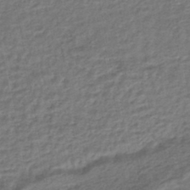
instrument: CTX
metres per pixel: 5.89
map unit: HNhu
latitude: -45.2376
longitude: 102.5385
